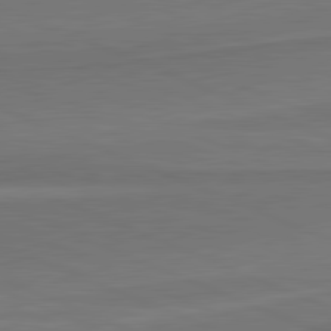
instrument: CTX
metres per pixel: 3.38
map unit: lApd
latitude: 81.8961
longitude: 168.7085
